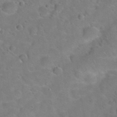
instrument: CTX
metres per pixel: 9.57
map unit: Hto
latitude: 20.5357
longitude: -49.8772
